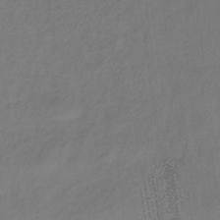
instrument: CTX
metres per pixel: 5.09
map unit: lHb
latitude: -34.0850
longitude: 66.6329
